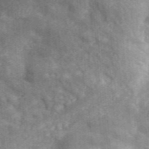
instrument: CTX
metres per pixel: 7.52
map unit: lHvf
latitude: 37.5182
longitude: -91.1592
